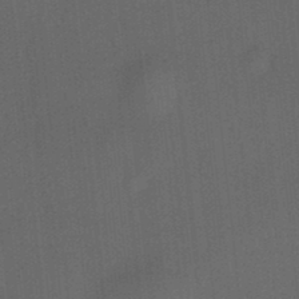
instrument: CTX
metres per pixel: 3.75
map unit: HNhu
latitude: 12.4034
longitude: 10.9353
